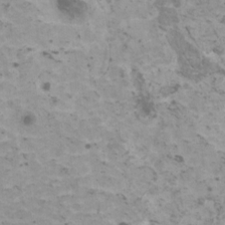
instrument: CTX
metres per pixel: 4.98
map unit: HNhu
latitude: 0.8946
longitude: 2.8219
